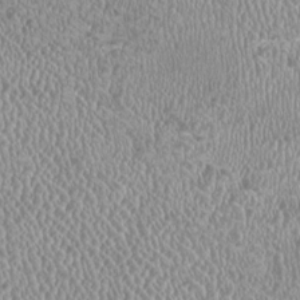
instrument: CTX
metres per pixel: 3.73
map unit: HNhu
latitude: -2.4062
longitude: 0.0850
